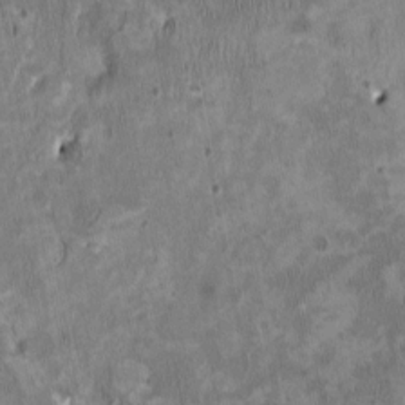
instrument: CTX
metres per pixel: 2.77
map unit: HNhu
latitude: 3.0080
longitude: -4.6113
